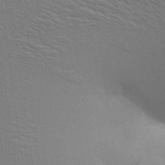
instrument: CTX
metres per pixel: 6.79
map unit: Aa
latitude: 21.0081
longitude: -140.5356
